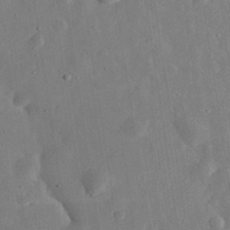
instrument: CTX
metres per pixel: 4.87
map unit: eHh
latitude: 32.4412
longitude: -75.8205
